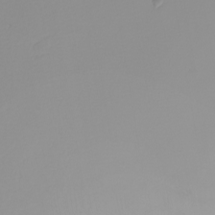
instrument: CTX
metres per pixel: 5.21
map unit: Nhu
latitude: -6.3306
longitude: -93.6694
